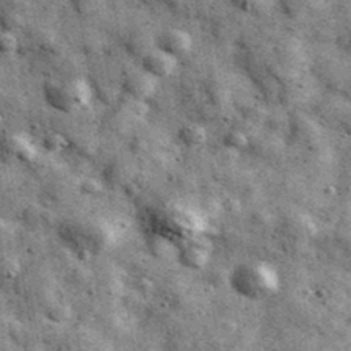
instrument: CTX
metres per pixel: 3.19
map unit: Ave
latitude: 40.2334
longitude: -107.2159
